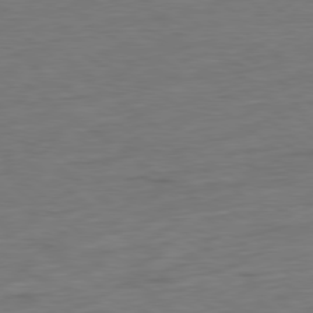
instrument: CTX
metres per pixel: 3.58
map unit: Ap
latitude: -80.2551
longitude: -69.9150
